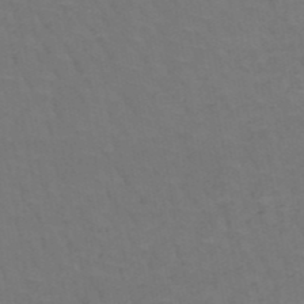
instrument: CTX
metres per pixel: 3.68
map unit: HNb
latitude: -49.8612
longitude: -53.1403
